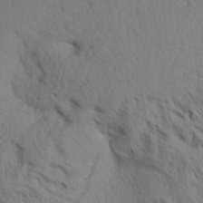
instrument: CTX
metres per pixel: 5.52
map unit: Aa
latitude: 31.1026
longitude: -140.5167
